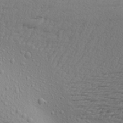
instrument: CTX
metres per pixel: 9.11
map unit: Aa
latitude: 21.7450
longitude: -142.5168
